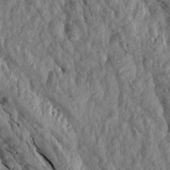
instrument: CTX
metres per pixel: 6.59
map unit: Aa
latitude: 16.3845
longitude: -145.3293
